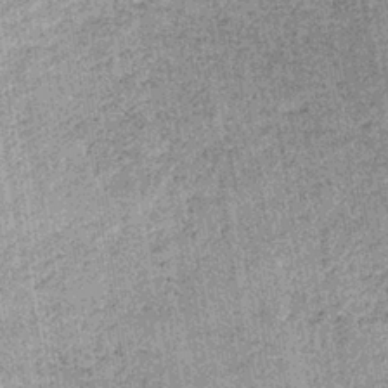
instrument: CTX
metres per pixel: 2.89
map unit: lHb
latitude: -36.2172
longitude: 64.0661
